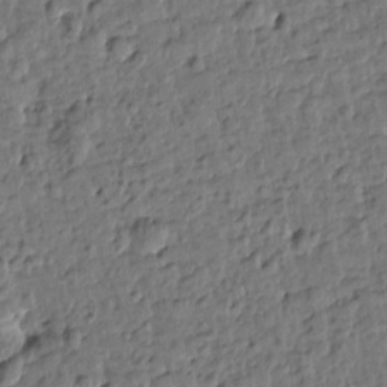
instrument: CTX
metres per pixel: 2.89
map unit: Htu
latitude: 0.3467
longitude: -179.2537
